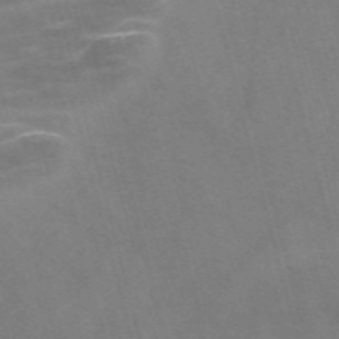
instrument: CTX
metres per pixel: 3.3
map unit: Nve
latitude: -57.6911
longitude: 64.5385
